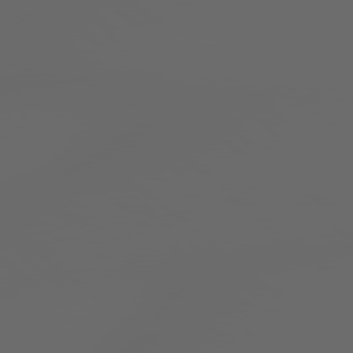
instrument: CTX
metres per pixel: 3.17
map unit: Hpe
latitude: 78.2334
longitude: 176.4440
